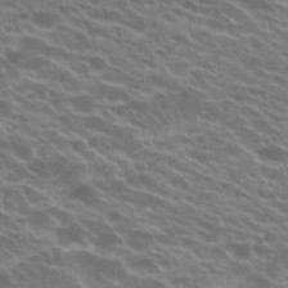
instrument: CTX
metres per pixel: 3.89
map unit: Hto
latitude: 23.0080
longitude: -37.4238
